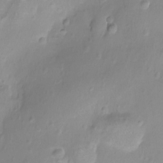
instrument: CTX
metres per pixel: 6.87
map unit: Nhu
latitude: -12.4062
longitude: -38.5546
